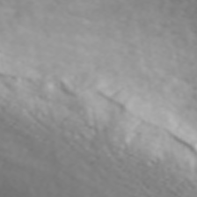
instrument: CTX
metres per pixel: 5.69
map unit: ANa
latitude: 44.4412
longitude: 21.8989
